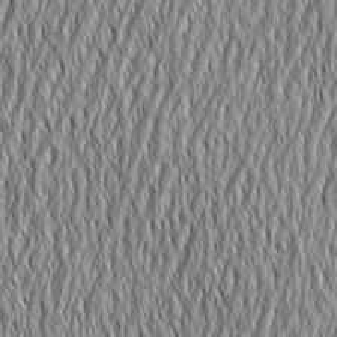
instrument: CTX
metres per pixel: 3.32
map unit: Aa
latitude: 6.6490
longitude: -129.6694
